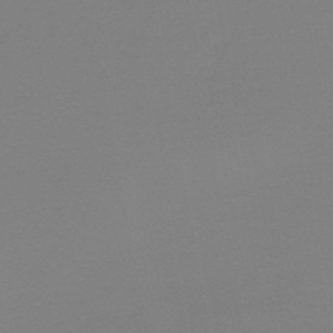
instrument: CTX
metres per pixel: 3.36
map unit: lHb
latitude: -44.6141
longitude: 63.8044
